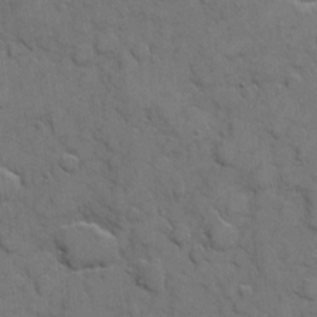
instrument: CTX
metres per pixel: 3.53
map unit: eHh
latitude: 5.9339
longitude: -65.1592
